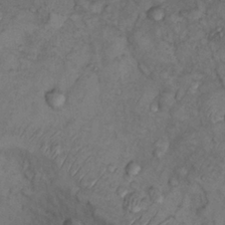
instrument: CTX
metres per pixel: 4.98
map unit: Nhu
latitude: 9.6127
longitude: -25.6882
